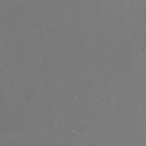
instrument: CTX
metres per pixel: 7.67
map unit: HNhu
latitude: -2.5006
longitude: -1.9717
